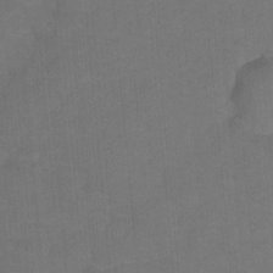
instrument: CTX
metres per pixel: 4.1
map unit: Hto
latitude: 5.2159
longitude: -31.1404
